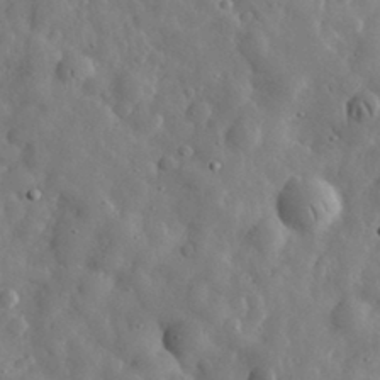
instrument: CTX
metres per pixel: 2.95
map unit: eHh
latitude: 32.1200
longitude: -73.7828
